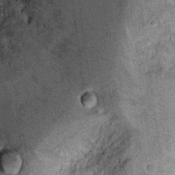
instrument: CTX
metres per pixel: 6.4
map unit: Ht
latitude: 10.3467
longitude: -38.5735
